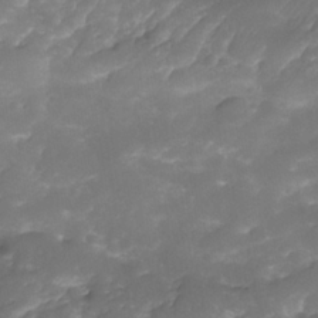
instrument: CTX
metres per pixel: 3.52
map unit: Nhe
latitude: -34.8219
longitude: -146.4034
